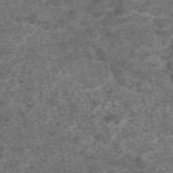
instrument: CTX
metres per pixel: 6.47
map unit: eAb
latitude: 47.5560
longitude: 108.0850
